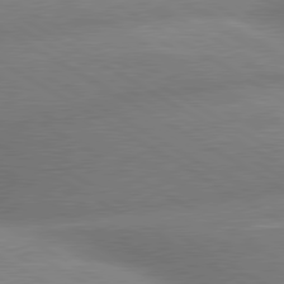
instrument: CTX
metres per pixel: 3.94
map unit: lApd
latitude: 80.0822
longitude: -163.1026
